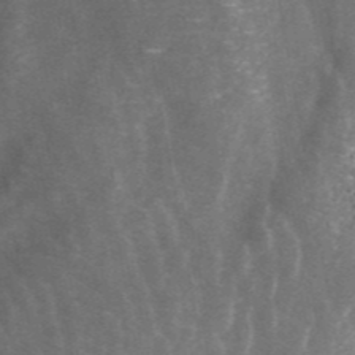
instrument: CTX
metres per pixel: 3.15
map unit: ANa
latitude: 44.5923
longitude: 30.1417
